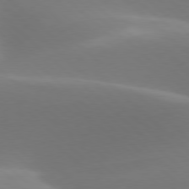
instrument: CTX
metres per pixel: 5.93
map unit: lApd
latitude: 78.0255
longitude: -50.6490
